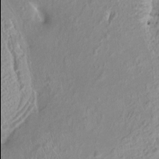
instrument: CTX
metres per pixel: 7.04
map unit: HNhu
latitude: 3.7827
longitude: 6.0094
